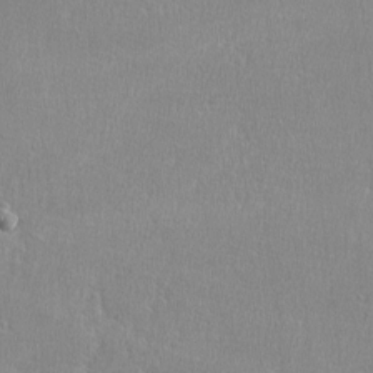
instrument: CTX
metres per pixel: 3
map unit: lHvf
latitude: -12.3117
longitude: -100.9325
